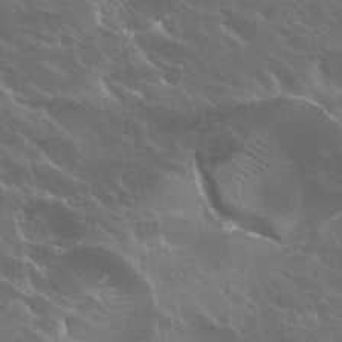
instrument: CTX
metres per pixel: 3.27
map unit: Hto
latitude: 27.9717
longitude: -41.1214
